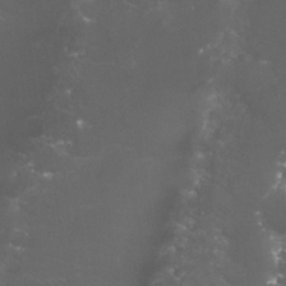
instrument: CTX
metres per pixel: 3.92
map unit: Nhu
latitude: 27.3671
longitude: -60.6868
